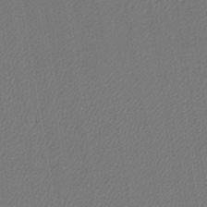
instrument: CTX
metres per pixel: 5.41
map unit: lHb
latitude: -42.5762
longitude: 60.9353
